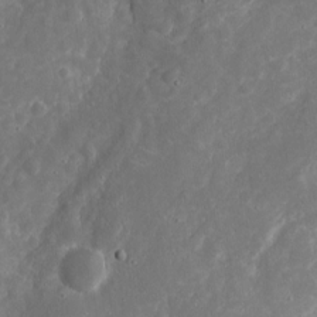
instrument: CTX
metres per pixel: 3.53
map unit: eHh
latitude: 9.0459
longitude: -71.9150
